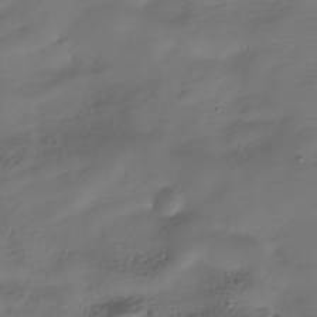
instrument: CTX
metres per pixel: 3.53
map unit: Hve
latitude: -31.2376
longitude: 94.6140
